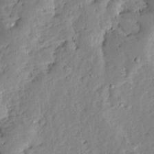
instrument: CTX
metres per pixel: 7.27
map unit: Ave
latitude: 13.3104
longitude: -136.9136
